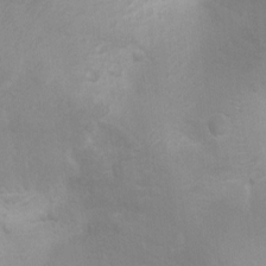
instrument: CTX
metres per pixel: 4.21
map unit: Ht
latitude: 2.9136
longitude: -25.6316
